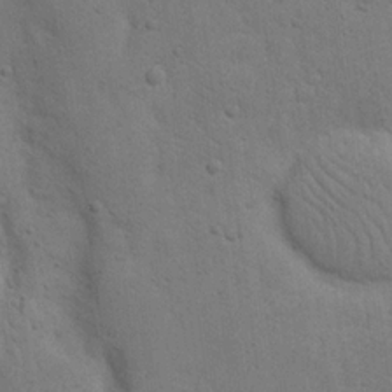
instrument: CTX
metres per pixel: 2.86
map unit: eHh
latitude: 20.8380
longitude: -62.6680
